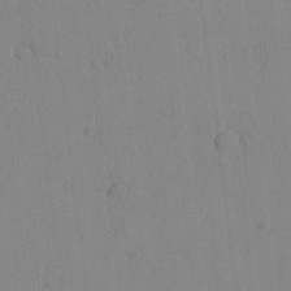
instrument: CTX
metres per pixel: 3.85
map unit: lAvf
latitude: 8.6491
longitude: 167.2754
